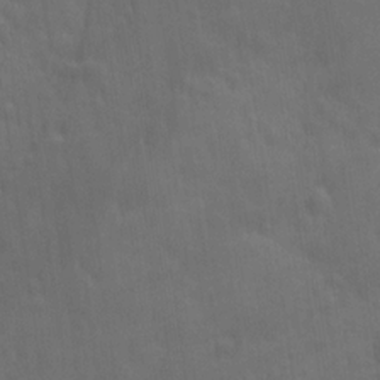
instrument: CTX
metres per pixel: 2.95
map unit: Ave
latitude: 12.1578
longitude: -104.5168
